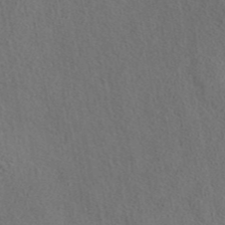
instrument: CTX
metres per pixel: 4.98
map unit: eAb
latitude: 43.7261
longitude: 109.7667
